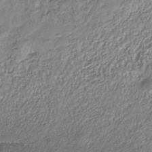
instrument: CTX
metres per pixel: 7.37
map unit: Nhu
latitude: -41.1998
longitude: -85.4049
